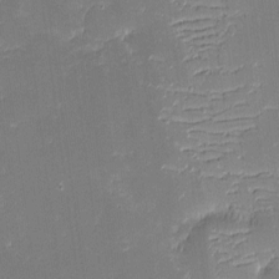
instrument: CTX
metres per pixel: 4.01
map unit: eHh
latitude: -3.0675
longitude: -86.3278
